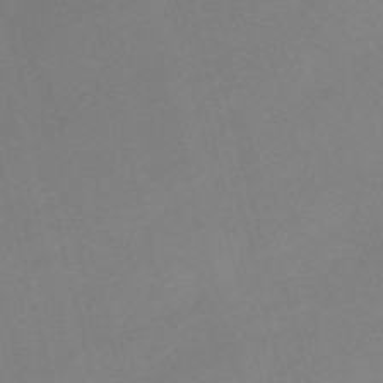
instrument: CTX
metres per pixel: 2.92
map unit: Nve
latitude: -57.4643
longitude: 64.2362
